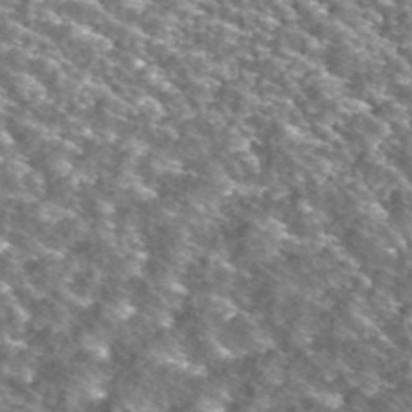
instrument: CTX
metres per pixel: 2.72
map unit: ANa
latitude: 43.6505
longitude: 23.9745
